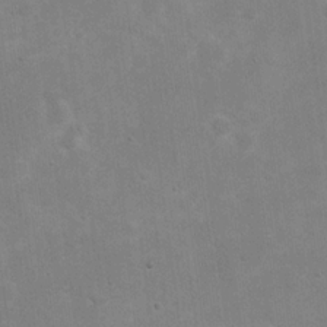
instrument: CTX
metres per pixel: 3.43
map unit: eHh
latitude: 20.5168
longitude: -69.7450
